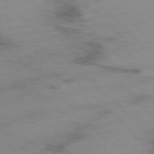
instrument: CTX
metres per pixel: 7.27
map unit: Ap
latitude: -77.4265
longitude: -91.1214
